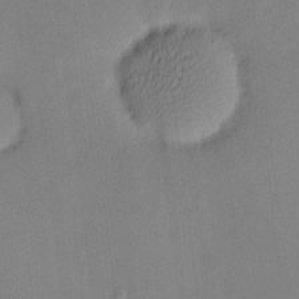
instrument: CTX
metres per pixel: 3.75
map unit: HNhu
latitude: 9.6694
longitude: 15.0298
